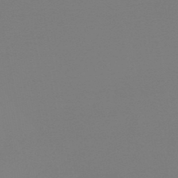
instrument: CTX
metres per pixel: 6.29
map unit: lHb
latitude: -44.8786
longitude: 63.8422
